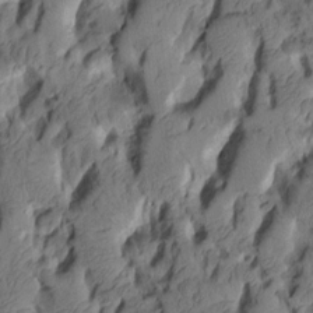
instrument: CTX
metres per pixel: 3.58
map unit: Aa
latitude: 8.7246
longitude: -126.9703
